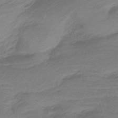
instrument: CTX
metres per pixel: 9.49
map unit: HNb
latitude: -36.5762
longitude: 56.6140
